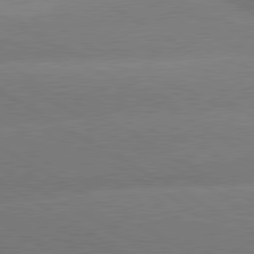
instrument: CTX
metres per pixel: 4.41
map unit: lApd
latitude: 80.5546
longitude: -149.4049
